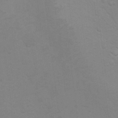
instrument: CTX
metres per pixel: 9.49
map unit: Hto
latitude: 11.3482
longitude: -35.7071
